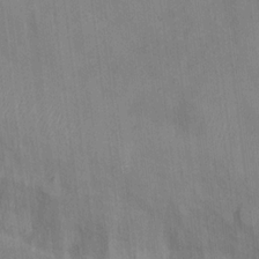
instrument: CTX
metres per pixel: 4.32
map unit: Hto
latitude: 15.0648
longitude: -39.5938
